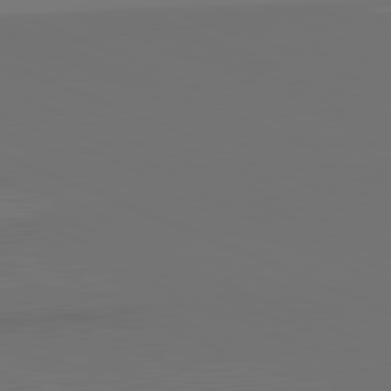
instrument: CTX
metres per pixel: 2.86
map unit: lApd
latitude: 81.7639
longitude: 155.5021
